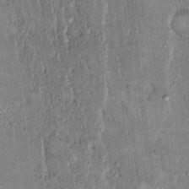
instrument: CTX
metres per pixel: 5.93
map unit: Hto
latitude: 14.4412
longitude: -57.6315
